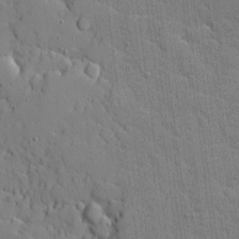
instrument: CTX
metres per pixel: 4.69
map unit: Ave
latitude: 11.3482
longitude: -101.1970
